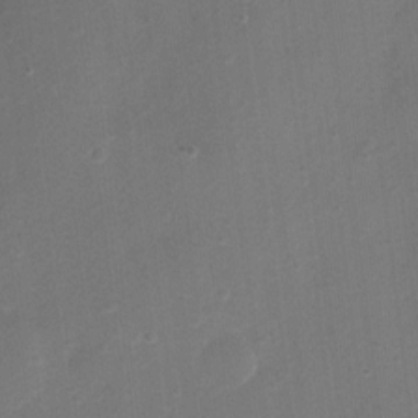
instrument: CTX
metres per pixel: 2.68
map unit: Ht
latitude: -2.3684
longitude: -28.8002
